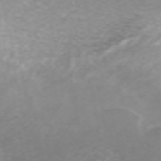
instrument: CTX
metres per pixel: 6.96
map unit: ANa
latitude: 46.0633
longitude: 21.9745
